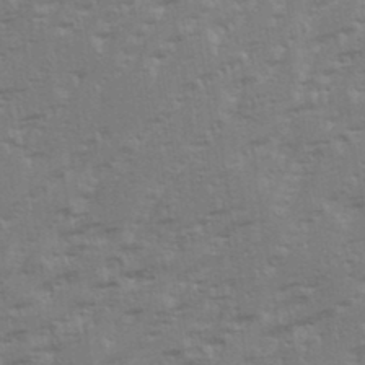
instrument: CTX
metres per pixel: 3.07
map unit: eHh
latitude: 35.5749
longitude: -133.1970
